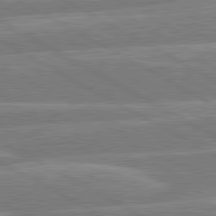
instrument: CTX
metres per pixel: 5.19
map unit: lApd
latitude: 80.5357
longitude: -131.8773
